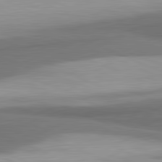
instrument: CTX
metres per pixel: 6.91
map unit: lApd
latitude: 81.8205
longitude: 174.8974
